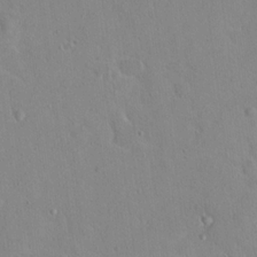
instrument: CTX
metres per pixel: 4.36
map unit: Hto
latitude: 17.1214
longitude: -39.4426
